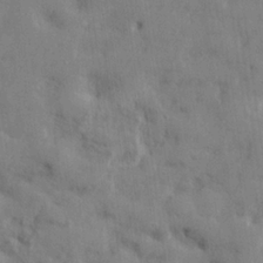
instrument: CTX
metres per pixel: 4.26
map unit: lHvf
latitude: 24.0633
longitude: 143.2942
